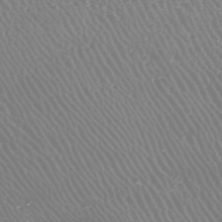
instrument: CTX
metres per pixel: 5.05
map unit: HNhu
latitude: -47.1431
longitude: 30.2172
